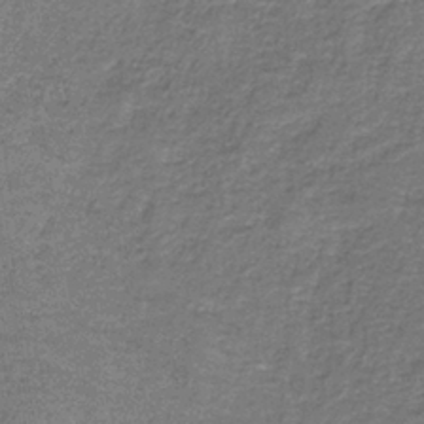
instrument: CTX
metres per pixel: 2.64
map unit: eAb
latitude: -36.7274
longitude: 52.2361
